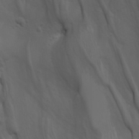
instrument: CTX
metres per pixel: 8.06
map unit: Htu
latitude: -3.7666
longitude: -73.4049
